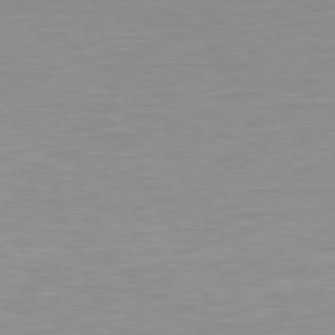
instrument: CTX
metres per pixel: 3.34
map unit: Hpe
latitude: 78.6680
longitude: -172.0444
